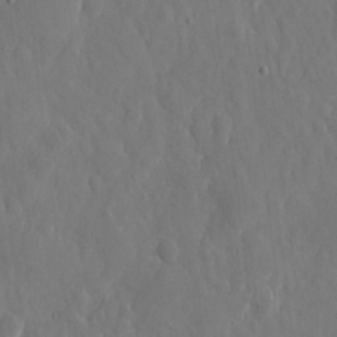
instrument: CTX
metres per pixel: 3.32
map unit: eHh
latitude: 10.3467
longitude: -70.9702
